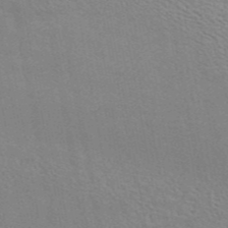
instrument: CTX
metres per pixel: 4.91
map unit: ANa
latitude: 44.5546
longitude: 20.8974
